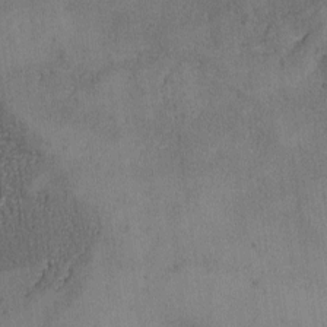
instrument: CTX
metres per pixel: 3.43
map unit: Ave
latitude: -7.6344
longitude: -118.8380
